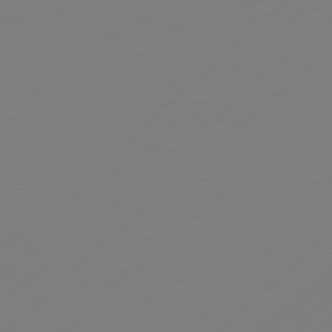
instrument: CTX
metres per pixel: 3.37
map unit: Hpe
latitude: 78.3845
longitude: 173.2943
